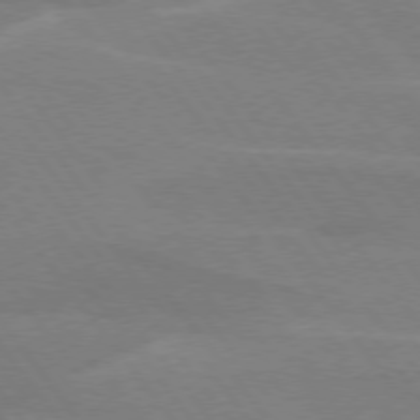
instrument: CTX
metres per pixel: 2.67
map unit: lApd
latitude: 75.0458
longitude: -67.6882
